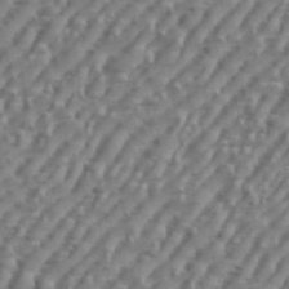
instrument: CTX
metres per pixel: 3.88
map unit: eHh
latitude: 36.1956
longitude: -134.1955
